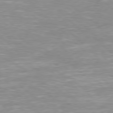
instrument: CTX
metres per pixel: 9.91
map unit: Hpe
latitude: 77.9528
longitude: -124.1011
